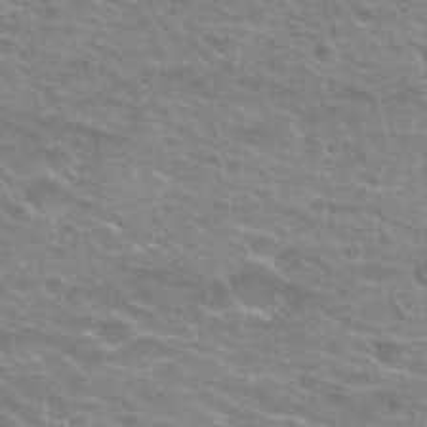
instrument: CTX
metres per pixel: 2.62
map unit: Nhu
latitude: 27.4049
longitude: -53.3104
